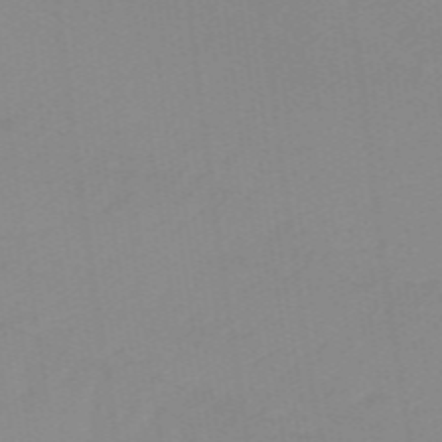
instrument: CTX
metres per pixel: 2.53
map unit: lHb
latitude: -48.1795
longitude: 83.5588
